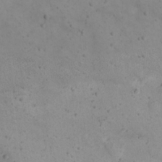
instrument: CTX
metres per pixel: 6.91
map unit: Nhu
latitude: 21.9717
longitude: -70.8002
